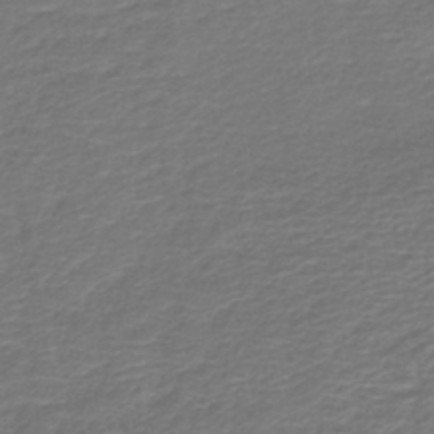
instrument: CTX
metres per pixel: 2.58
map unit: HNb
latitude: -42.7463
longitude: 50.1039
